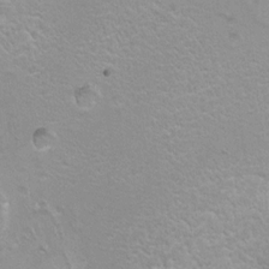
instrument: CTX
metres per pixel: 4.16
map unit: Hto
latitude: 7.3671
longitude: -30.7436
